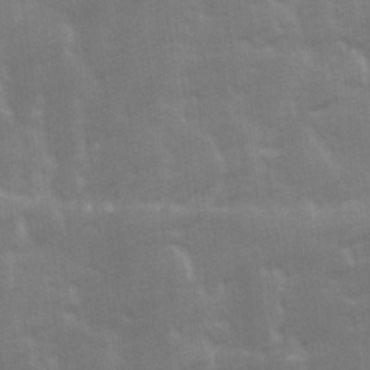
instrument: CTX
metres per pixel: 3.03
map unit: Ave
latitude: 13.2915
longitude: -104.1011
